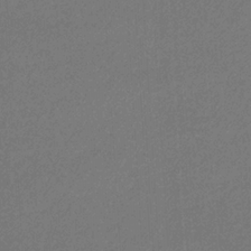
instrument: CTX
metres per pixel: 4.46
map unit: eHb
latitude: -32.1417
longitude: 69.4076
